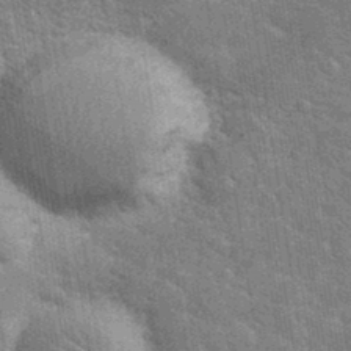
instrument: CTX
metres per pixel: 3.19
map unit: eHh
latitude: 35.4237
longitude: -65.7827
